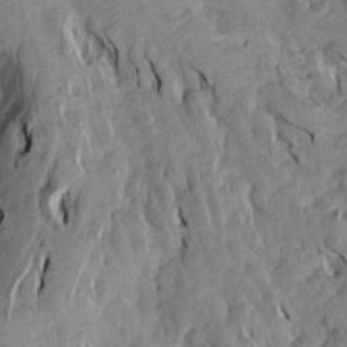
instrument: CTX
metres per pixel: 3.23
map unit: Aa
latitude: 13.7450
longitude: -140.8380
